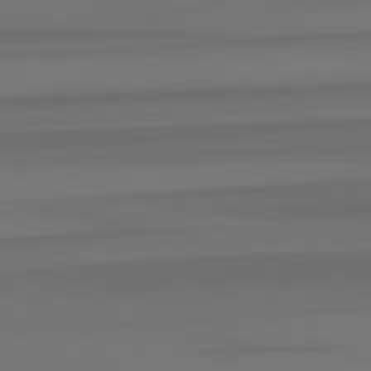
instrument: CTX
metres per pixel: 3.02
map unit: lApd
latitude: 82.8569
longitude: -178.9325
